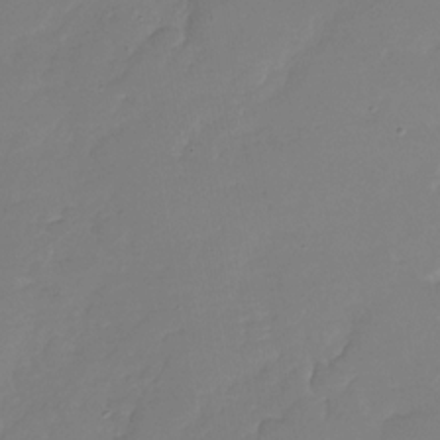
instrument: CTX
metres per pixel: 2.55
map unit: Nhu
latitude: -29.4643
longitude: -63.6127
